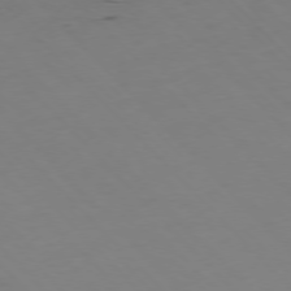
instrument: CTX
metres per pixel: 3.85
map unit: Hpe
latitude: -77.0675
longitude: -18.4979
